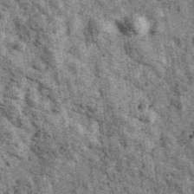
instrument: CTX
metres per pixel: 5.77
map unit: Ave
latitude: 40.7435
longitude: -107.4615
